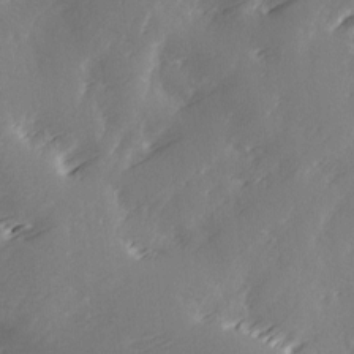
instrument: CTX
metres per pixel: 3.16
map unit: Ave
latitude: 2.1011
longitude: -111.4805
